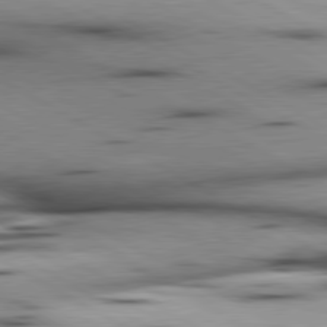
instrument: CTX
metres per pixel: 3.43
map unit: lApd
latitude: 80.4223
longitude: 157.6344
